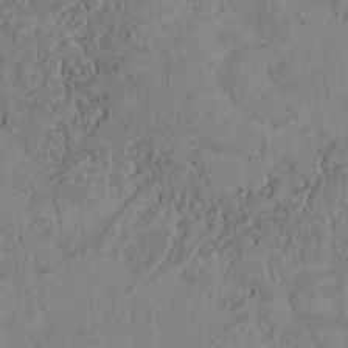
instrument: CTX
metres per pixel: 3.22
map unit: Htu
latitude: 2.8380
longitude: 148.6519
